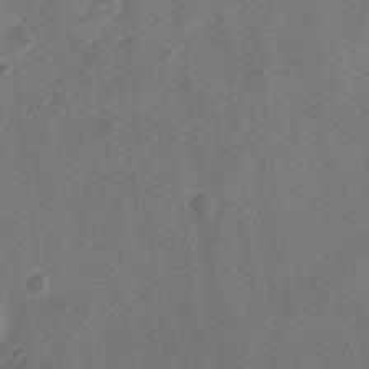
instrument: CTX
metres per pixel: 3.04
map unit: eHh
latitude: 8.6302
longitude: -72.9892
